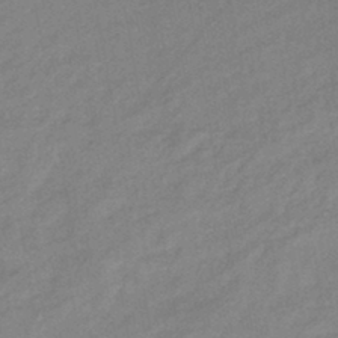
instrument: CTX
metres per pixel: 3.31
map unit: eHb
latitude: -40.7274
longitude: 82.5574
